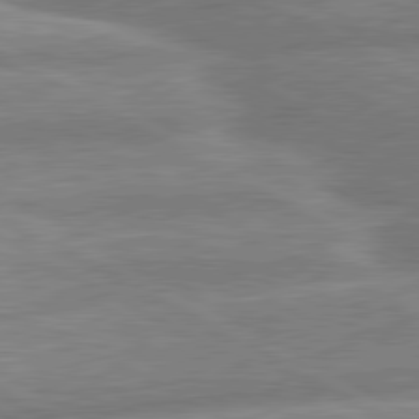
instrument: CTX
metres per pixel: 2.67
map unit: lApd
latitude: 80.5168
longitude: -166.4601
